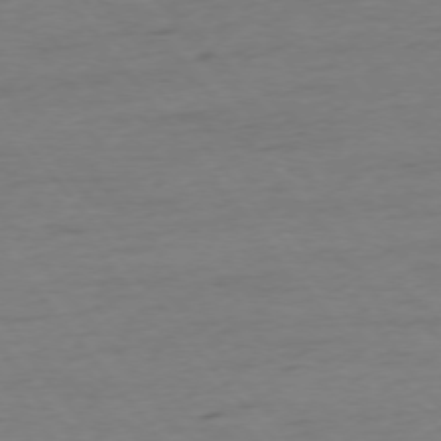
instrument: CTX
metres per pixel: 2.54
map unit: Ap
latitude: -75.6911
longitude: -89.0837
